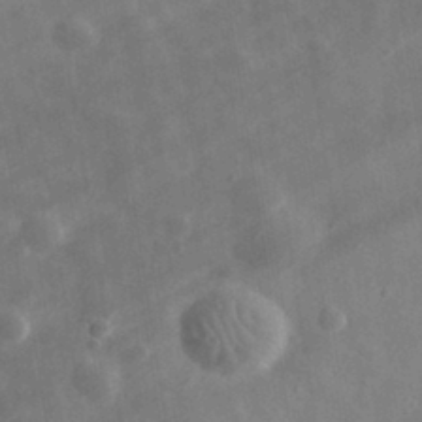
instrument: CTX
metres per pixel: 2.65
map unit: eHh
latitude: 32.3467
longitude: -78.3468
